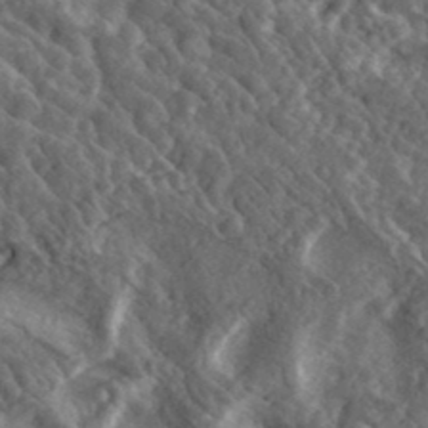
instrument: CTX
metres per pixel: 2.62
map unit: lHvf
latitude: 36.9325
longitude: -87.6883
